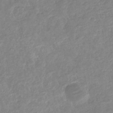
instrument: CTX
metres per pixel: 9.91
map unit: eHb
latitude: -35.4832
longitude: 77.1998
